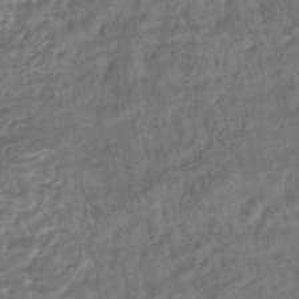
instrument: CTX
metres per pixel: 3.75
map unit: HNhu
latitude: -45.2565
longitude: 97.5021
